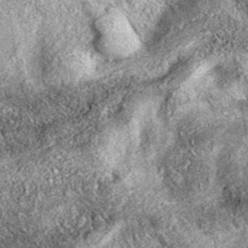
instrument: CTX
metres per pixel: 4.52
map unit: eAb
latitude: 38.6679
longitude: 108.0850
